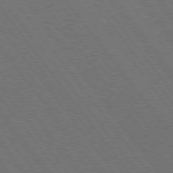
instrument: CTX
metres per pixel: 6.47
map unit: Hpe
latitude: 75.3671
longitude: -137.4805
